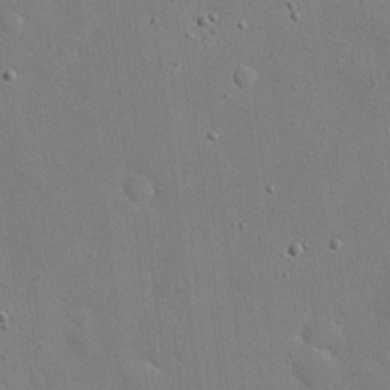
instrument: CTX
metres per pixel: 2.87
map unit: eHh
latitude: 19.5938
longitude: -70.9702
